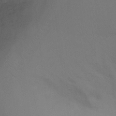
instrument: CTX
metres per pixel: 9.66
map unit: Ht
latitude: -8.2928
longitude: -28.7435
